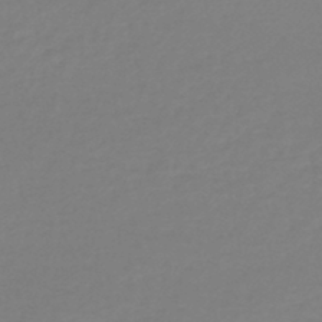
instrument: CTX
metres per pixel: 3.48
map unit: lHb
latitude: -44.7463
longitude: 78.6707
